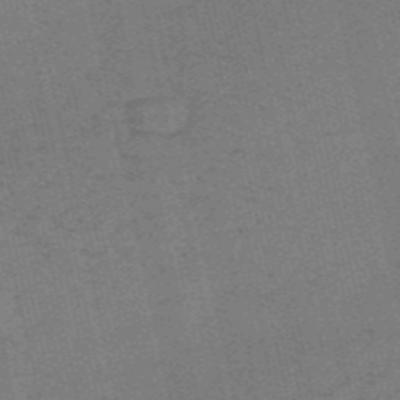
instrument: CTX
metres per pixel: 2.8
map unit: HNb
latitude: -55.2565
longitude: -42.4223
